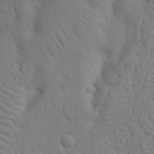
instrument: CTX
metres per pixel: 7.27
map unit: Nhu
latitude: 15.4805
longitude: -74.8191
